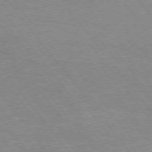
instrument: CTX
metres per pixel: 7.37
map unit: Hpe
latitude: 74.8758
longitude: -151.3481
